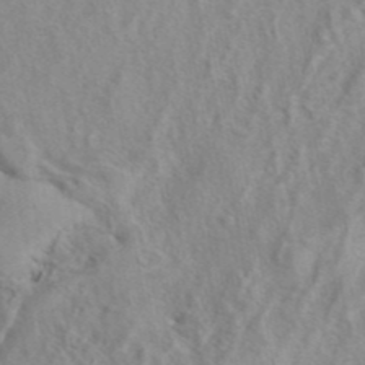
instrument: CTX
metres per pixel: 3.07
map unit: eAb
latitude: 41.0269
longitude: 105.3509
